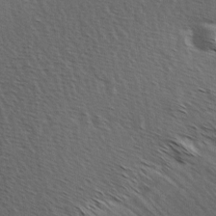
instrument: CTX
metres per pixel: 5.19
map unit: Hve
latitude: 2.7057
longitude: -124.1011
